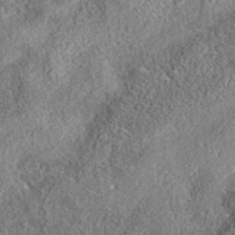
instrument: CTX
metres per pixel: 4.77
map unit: eAb
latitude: 35.9906
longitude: 108.1228
